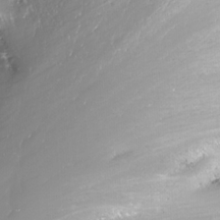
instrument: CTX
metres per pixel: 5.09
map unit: Nhu
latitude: -12.0850
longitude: -68.8002
